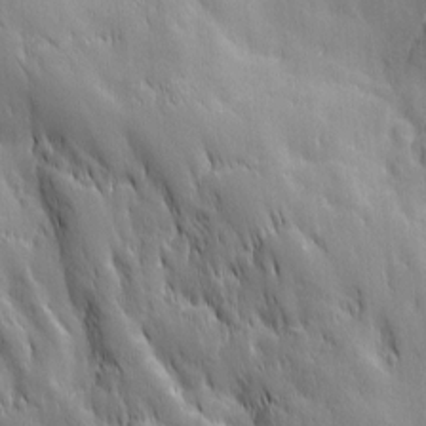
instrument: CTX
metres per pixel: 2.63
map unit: Ave
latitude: 12.8002
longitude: -104.9514
